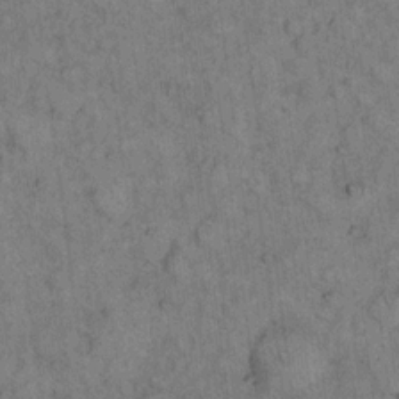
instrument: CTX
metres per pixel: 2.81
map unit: eHh
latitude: 15.7828
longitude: -65.5182
